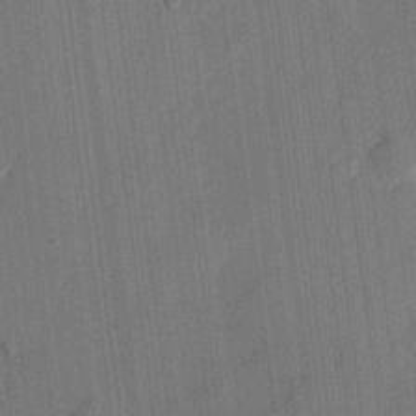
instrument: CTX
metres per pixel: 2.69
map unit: lHvf
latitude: 21.9150
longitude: 144.7274
